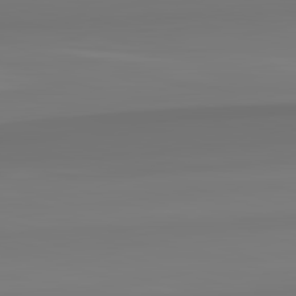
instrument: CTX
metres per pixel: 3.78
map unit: lApd
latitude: 82.9513
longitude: 162.0094
